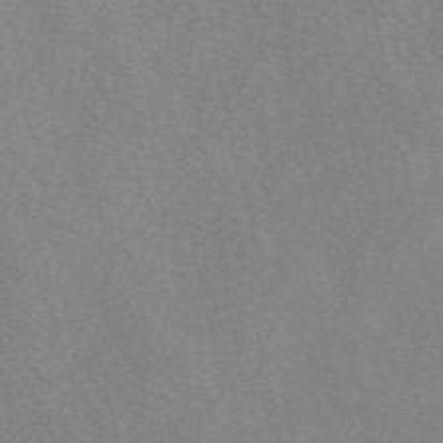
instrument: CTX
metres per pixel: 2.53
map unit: eAb
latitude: 49.6694
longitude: 107.0298
